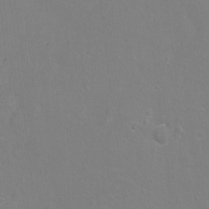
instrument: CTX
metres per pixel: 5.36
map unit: Hto
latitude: -5.7099
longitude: -35.5182
